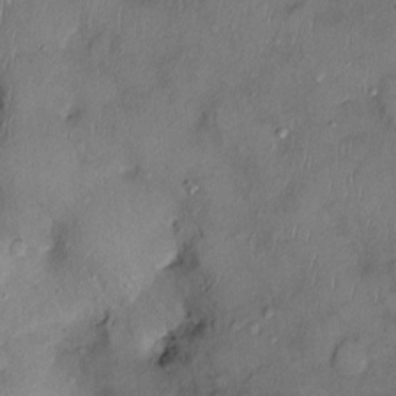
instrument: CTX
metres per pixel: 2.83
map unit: Ht
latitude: -3.4643
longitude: -14.4979
